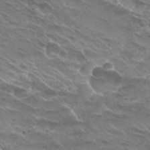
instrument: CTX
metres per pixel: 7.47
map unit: Hto
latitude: 30.1011
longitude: -44.1578
